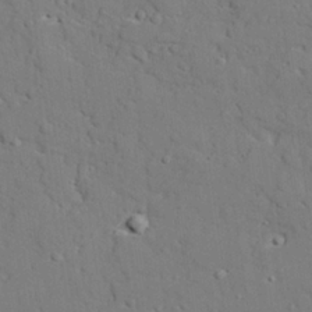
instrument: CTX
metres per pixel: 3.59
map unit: lAvf
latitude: 27.2537
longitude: -109.1592
